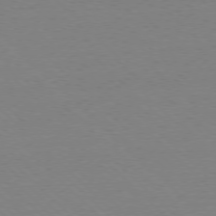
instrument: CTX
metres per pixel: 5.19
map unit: Ap
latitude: -77.9745
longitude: -62.4223
